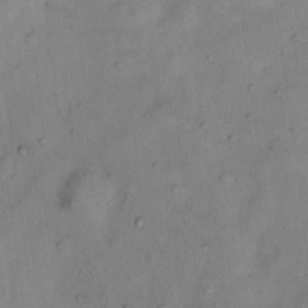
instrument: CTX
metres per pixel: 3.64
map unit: Nhu
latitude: 11.3104
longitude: -28.5734
